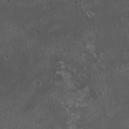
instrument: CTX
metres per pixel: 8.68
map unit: HNhu
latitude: 4.0822
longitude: 4.9541
